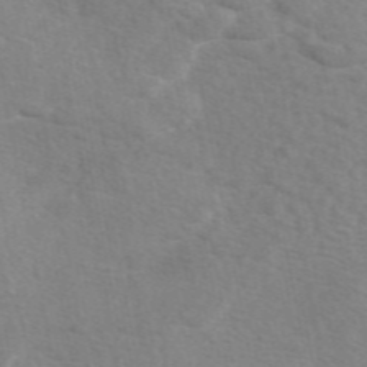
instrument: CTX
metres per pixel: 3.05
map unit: eAb
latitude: 49.2537
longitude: 119.8611
